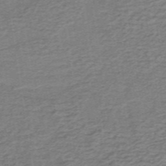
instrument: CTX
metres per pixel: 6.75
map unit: lHb
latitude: -40.8219
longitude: 54.3306
